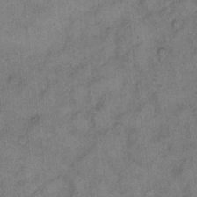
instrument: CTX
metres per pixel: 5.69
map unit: eHh
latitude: 10.7246
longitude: -63.7450
